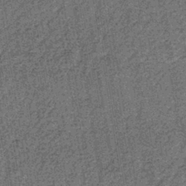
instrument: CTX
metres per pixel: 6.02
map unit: lHb
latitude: -39.5399
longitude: 64.3495
